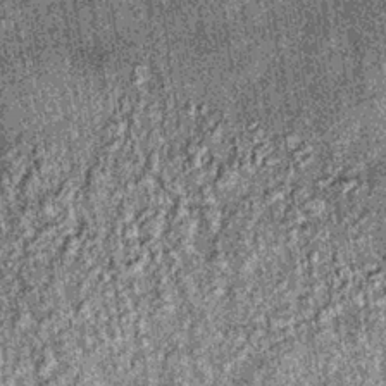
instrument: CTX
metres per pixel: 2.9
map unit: lHb
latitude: -36.0661
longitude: 66.9731
